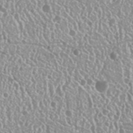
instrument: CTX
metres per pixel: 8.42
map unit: Nhu
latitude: 25.3103
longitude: -58.5357
